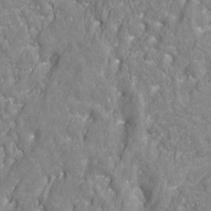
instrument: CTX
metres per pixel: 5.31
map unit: Hto
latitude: -4.7652
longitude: -35.4048
